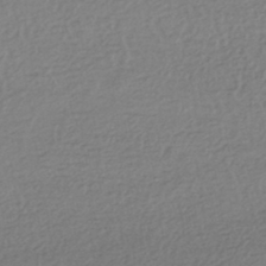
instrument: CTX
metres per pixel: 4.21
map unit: HNhu
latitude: -43.8233
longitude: 96.1795
